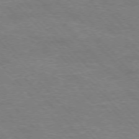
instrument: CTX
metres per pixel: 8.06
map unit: Hpe
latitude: -76.5196
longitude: -12.4223
